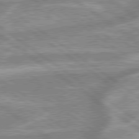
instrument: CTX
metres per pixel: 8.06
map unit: lApd
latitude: 79.3671
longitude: -169.2348
